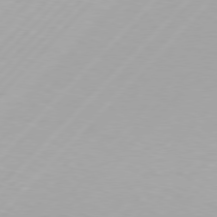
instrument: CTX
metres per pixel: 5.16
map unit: Hpe
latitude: 77.1403
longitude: -137.8773
